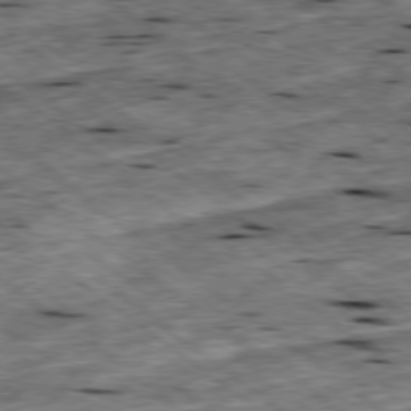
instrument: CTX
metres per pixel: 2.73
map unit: Ap
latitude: -79.2376
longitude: -88.4790
